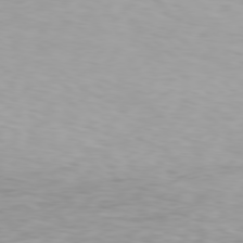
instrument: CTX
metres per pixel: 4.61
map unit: Hpe
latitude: 78.1011
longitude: -136.0822
